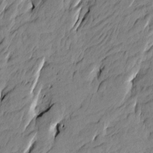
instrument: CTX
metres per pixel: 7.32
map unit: Htu
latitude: -4.4062
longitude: -176.0633
